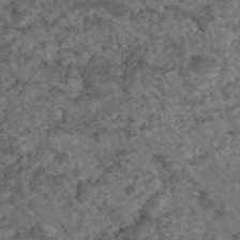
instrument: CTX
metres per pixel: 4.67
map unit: eAb
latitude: 46.6869
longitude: 117.9745
